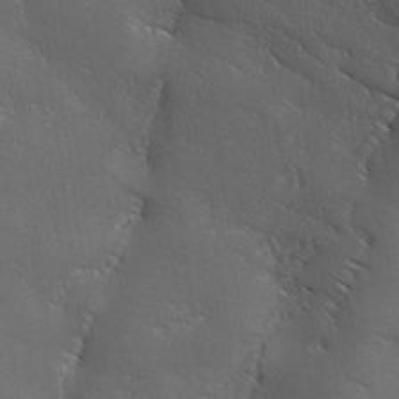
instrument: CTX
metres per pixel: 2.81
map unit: Ave
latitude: 0.9136
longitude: -114.2144
